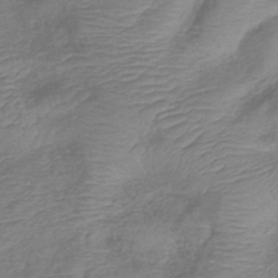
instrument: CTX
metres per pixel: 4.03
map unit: lHb
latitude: -41.3321
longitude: 78.7463
